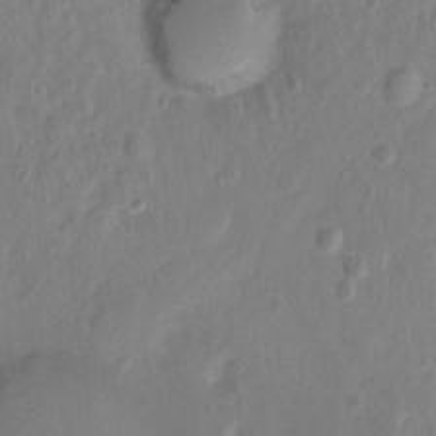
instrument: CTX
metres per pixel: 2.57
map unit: Hto
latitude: -12.0850
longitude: -38.9136
